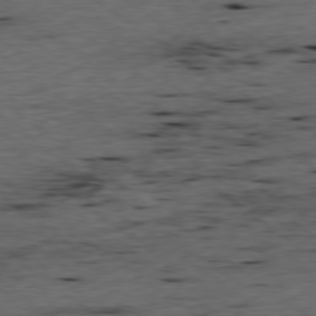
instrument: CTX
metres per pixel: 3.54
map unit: Ap
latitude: -78.8597
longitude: -90.2523
